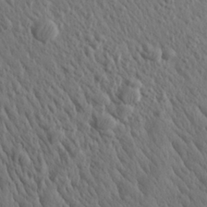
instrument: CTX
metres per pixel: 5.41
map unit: Aa
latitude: 26.1200
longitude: -142.3278
